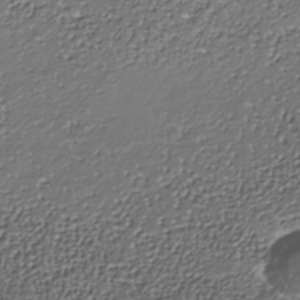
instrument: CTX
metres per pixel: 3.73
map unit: Nhe
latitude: -38.1039
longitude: -89.1404
